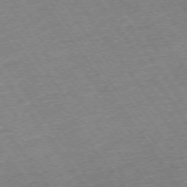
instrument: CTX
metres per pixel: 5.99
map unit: Ap
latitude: -74.4818
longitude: -88.9703
